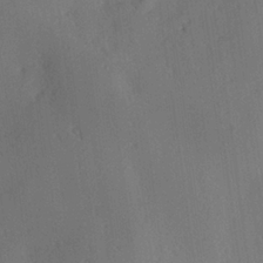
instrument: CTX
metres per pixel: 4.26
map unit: Hve
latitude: 25.2725
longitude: -93.1403
